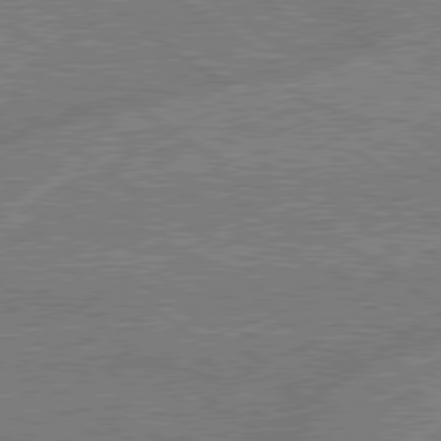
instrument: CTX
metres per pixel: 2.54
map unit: lApd
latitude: 79.1781
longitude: -145.7260
